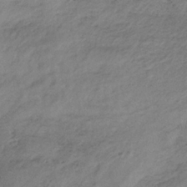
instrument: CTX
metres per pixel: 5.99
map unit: HNb
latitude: -33.5588
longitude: 62.8786
